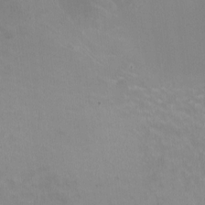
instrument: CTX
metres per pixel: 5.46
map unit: HNhu
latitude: -1.0865
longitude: -3.8961
